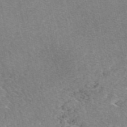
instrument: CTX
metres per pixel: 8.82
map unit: eAb
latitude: 48.5168
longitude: 114.1039
